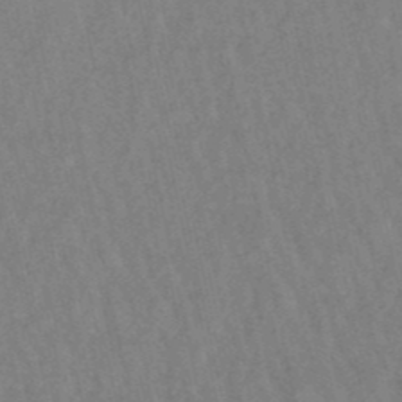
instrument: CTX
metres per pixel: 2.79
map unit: lHb
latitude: -49.2754
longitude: 72.8786
